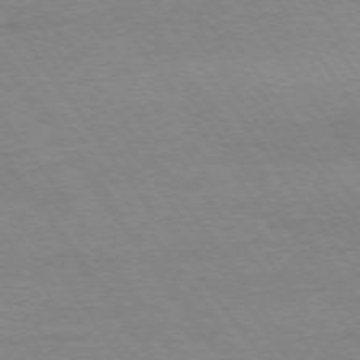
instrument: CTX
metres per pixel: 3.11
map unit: Ap
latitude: -74.6141
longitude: -83.0836
